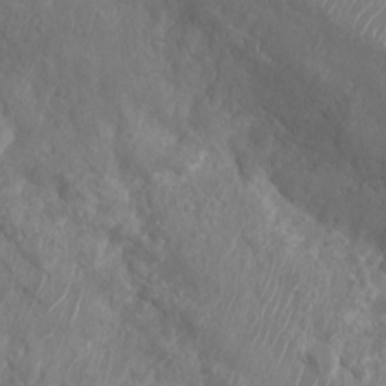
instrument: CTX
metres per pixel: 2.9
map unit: Nhu
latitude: 6.1578
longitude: -18.8758
